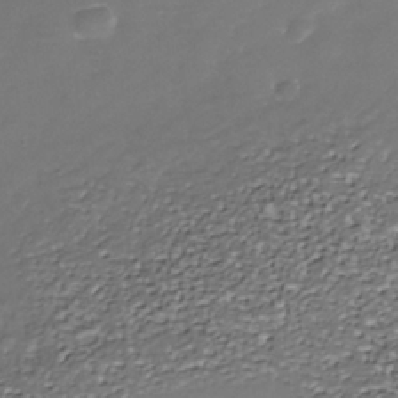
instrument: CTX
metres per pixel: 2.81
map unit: Nhe
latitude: -37.7666
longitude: -87.2348
